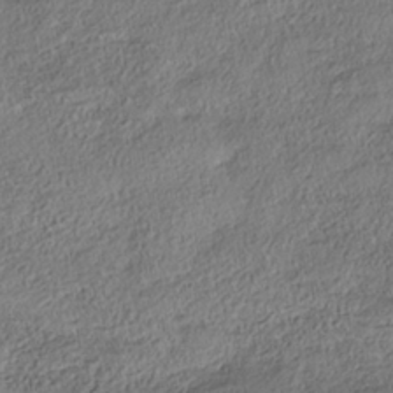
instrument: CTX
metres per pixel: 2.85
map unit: Nhe
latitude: -38.5007
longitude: 138.5007
